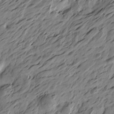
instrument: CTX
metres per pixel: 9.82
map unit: Htu
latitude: -5.3320
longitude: -178.7058
